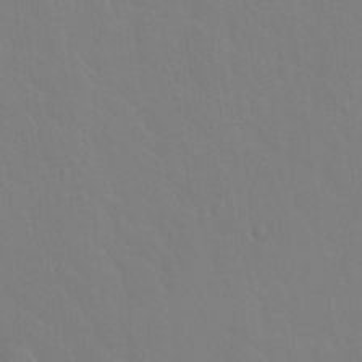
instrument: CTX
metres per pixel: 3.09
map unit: Hto
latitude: -3.3509
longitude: -34.9135
